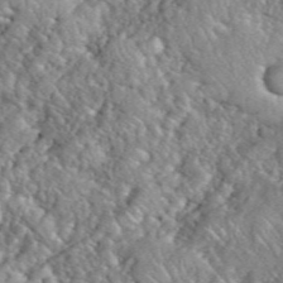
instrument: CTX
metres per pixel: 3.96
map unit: eHh
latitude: 39.4426
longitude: -58.9892
